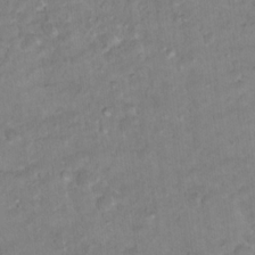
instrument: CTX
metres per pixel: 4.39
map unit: Nhu
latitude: 17.6316
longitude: -31.9528
